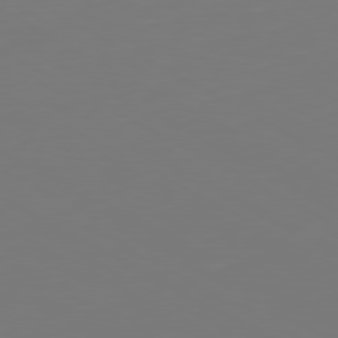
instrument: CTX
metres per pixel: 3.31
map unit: Ap
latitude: -80.4251
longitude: -59.4804
